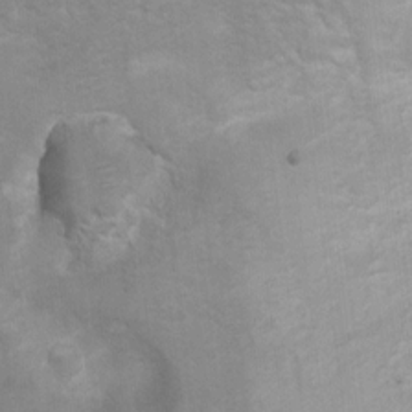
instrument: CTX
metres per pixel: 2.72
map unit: Hto
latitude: 5.1970
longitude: -32.1011
